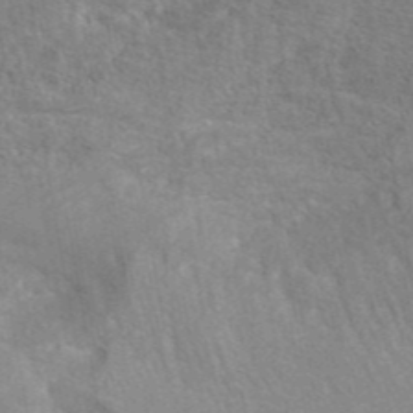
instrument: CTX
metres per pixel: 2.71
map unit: eAb
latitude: 42.4223
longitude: 106.3307
